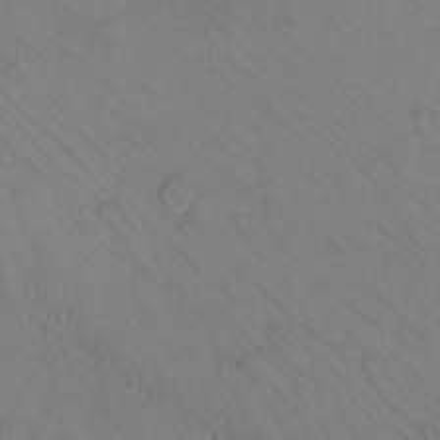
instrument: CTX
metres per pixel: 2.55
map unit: eHh
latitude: -10.4062
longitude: -65.9906
